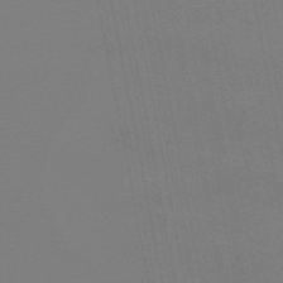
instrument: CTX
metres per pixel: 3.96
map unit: HNb
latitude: -45.5021
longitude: 56.4062
